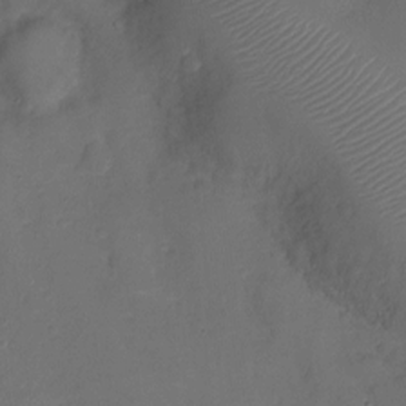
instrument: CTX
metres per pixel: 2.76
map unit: Ht
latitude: -6.7463
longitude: -21.2348
